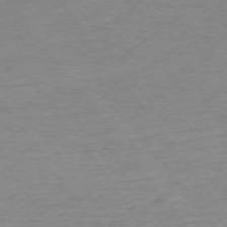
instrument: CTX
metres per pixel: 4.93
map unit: Ap
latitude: -74.7086
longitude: -84.7813
